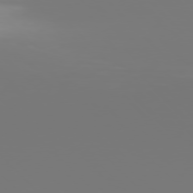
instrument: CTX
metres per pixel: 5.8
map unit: Hpe
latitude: 76.4790
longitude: -136.9136
